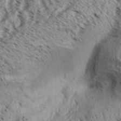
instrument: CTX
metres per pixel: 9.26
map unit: Aa
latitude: 31.5371
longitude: -137.0270
